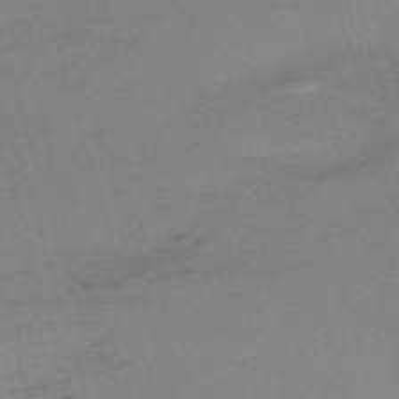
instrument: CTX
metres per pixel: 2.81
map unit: eHh
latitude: -61.9556
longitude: 50.8786
